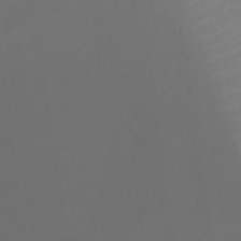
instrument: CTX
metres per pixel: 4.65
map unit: Ht
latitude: -8.2739
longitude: -20.1011
